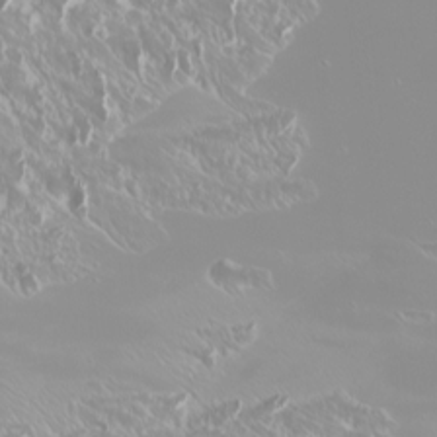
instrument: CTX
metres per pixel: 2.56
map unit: Htu
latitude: -6.0661
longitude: -71.9906
